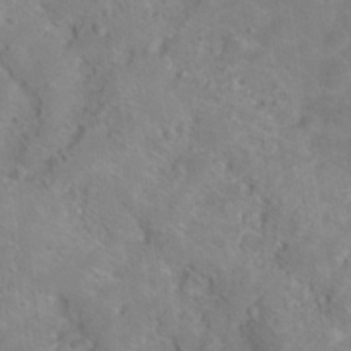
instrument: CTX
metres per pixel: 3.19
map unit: Hto
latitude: 17.9717
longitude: -38.4790
